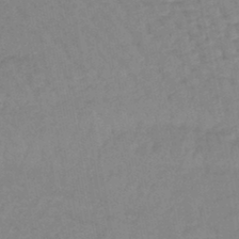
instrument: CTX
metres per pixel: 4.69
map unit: lHb
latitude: -44.0661
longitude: 80.6141
